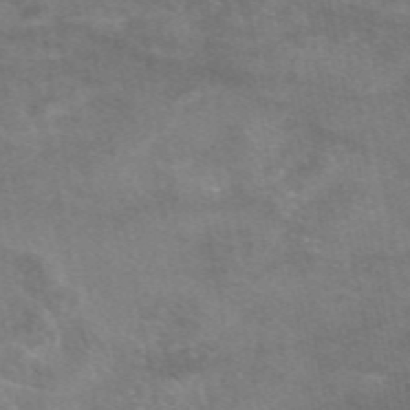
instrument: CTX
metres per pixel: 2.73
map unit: eAb
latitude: 48.4601
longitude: 122.7086
